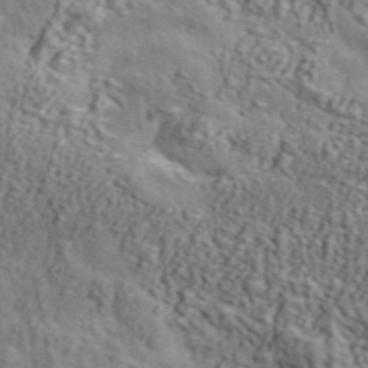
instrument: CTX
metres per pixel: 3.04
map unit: ANa
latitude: 45.3292
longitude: 44.9920
